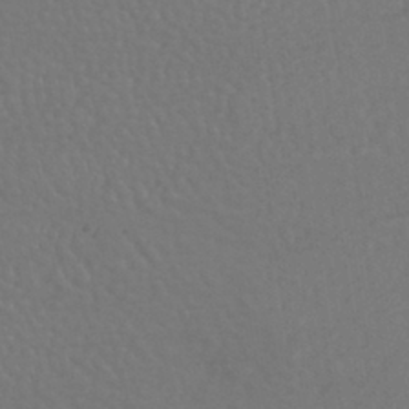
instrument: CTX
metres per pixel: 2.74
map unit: HNhu
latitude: -43.5588
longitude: 94.3495
